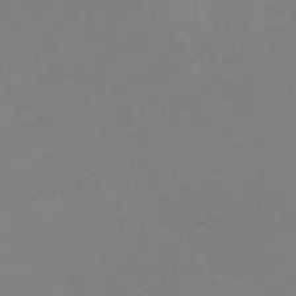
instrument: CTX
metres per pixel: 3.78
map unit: lHvf
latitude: -11.6155
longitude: -104.3845
